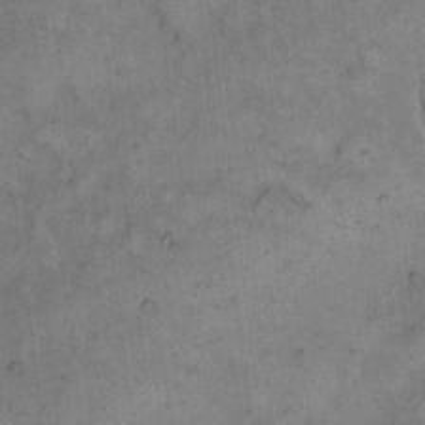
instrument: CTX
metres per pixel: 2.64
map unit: eHh
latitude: 12.0255
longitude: -62.5168
